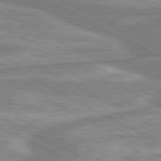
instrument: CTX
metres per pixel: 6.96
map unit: lApd
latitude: 80.3845
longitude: -174.5168
